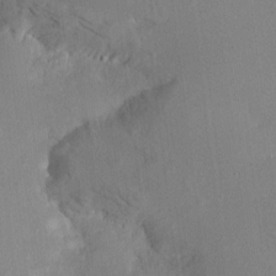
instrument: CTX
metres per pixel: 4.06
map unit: HNhu
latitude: 7.6127
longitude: -5.0836
